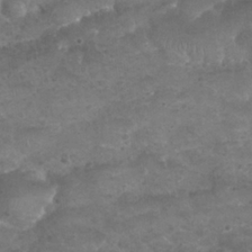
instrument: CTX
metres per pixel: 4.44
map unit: Nhu
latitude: 25.0080
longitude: -51.9906
